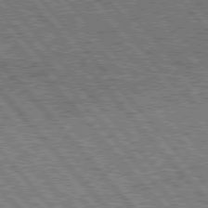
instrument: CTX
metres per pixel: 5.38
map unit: Hpe
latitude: 76.4034
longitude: -169.0270
